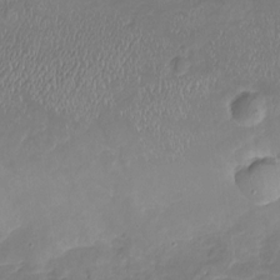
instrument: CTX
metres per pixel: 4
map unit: Nhu
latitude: -19.3510
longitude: -57.0647
